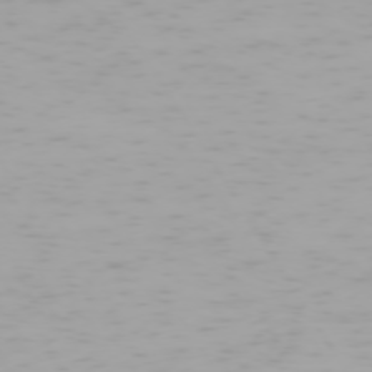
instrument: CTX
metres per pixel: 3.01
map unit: Hpe
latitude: -74.1228
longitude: 4.6518
